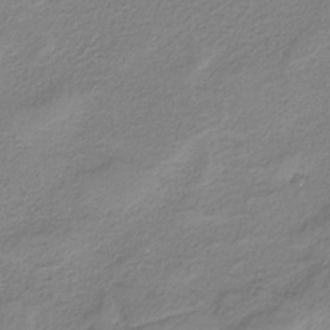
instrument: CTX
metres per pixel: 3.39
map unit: HNb
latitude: -37.5588
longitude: 53.4265
